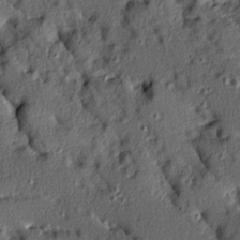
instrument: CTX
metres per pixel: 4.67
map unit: Ave
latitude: 10.2523
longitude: -101.9906
